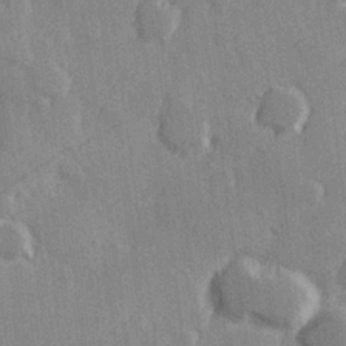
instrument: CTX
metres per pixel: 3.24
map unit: Hve
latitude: 26.3278
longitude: 147.8233
